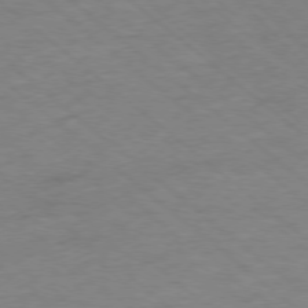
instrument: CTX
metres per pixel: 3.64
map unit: Ap
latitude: -77.7667
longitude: -83.4615
